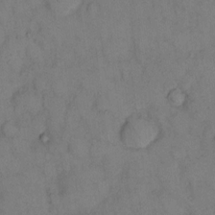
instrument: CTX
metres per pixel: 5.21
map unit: eHh
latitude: 12.8380
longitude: -63.1403
